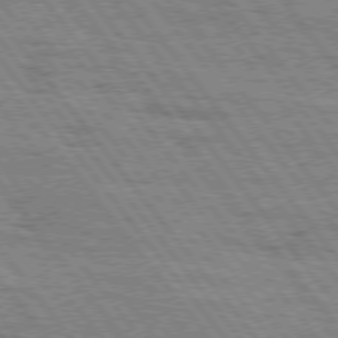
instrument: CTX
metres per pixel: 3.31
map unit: Hpe
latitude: 75.1970
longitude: -153.0459
